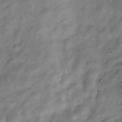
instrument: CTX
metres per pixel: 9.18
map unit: Nve
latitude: -24.6140
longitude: 106.9164
